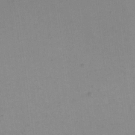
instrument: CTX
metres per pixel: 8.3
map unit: eHh
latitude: 16.4223
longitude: -67.4993
